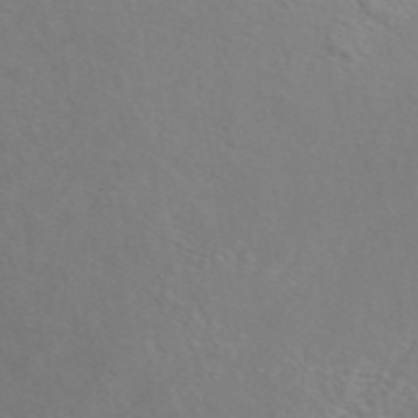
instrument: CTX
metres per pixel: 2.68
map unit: ANa
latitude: 45.1781
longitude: 28.7085
